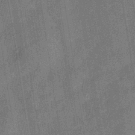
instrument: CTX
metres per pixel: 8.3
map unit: eHb
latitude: -35.4832
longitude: 80.7463
